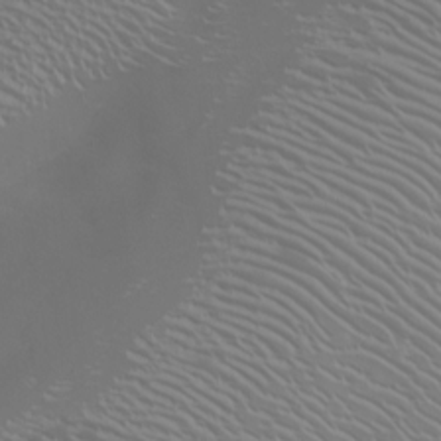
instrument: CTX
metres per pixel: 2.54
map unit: Nhu
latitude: -5.8800
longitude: -91.5938
